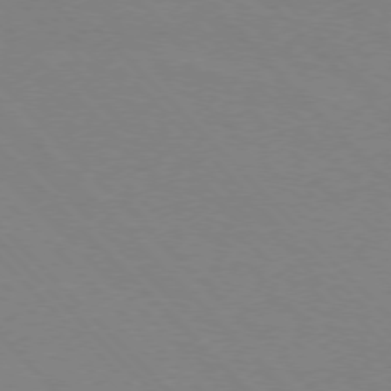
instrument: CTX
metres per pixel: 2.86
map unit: Ap
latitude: -77.2565
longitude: -69.7450
